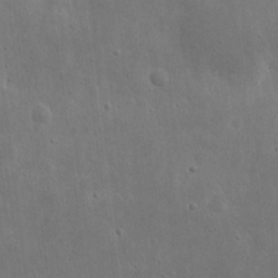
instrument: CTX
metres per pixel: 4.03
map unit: eHh
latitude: 7.9528
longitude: -72.5546
